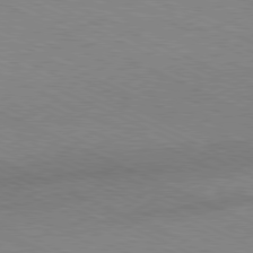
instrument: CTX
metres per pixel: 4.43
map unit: Hpe
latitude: -81.2565
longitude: 15.7667
